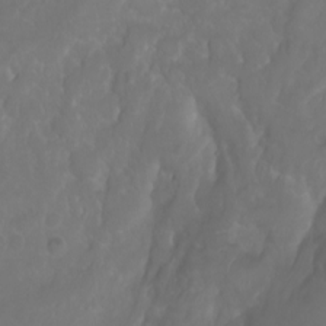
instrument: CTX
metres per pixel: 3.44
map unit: eHh
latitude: 0.8191
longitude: -55.6694
